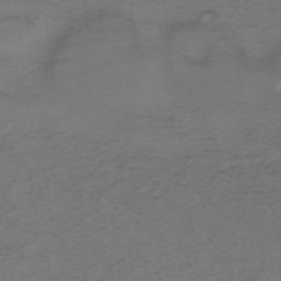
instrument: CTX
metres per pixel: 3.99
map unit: ANa
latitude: 37.5560
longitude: 23.9745
